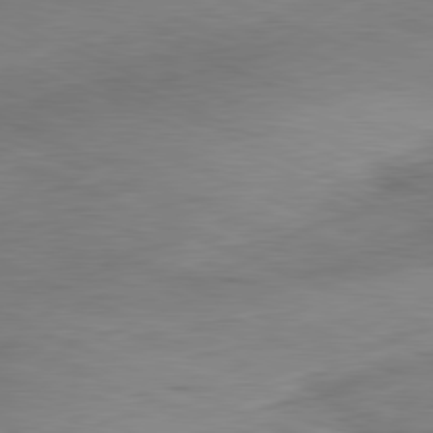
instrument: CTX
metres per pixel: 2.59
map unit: Ap
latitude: -81.7289
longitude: -71.2348
